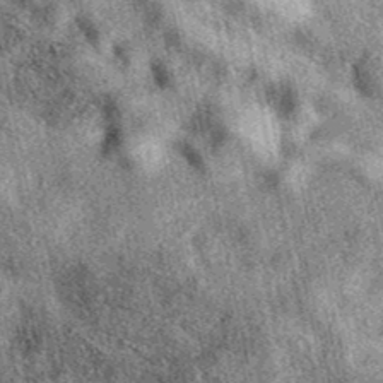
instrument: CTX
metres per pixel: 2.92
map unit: eAb
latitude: 39.6505
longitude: 109.5966
